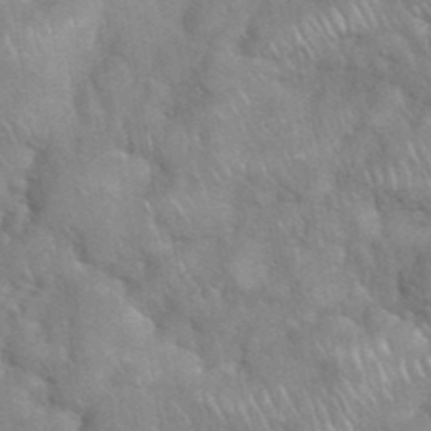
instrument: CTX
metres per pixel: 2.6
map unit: eHh
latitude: 39.0647
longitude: -58.0255
